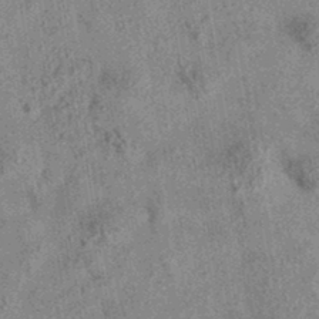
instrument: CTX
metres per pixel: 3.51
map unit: eAb
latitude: 35.3481
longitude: 113.2943
